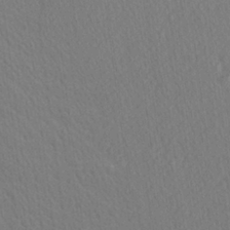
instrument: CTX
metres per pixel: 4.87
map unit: Ave
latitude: 20.8191
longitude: -138.9892
